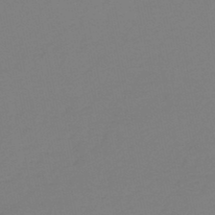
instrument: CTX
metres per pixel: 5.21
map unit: HNb
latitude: -46.4251
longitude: 55.8234
